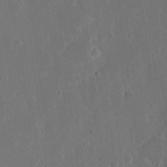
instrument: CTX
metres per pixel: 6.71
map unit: eHh
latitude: 19.4048
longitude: -64.8380
